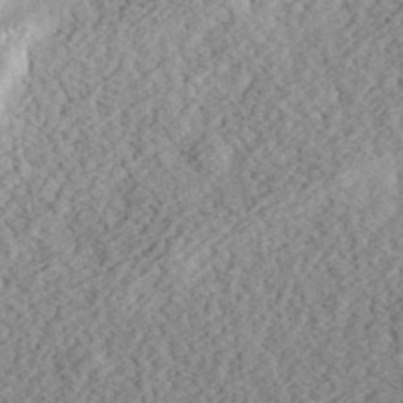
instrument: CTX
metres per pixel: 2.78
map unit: eHh
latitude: 36.3656
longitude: -79.0648
